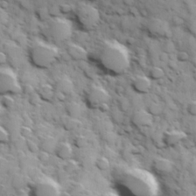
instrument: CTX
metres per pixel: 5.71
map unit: Hve
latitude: 24.3467
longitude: 147.1809
